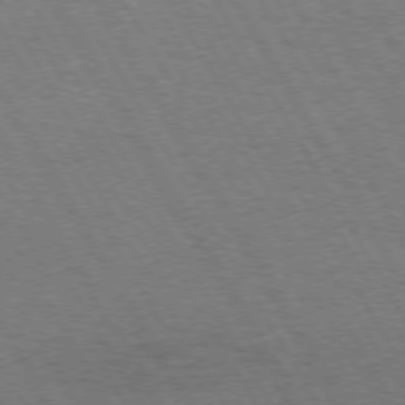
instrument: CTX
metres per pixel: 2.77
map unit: Hpe
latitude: 72.5357
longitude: -128.9136
